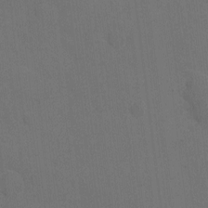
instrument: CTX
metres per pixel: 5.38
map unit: eHh
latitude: 5.2348
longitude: -65.6694
